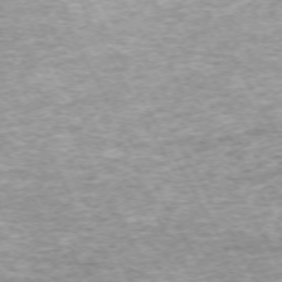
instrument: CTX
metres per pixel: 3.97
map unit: Hpe
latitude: -70.9542
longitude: 13.0298
